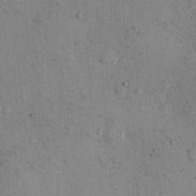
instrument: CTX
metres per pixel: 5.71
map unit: Hto
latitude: 12.1389
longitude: -59.4426
